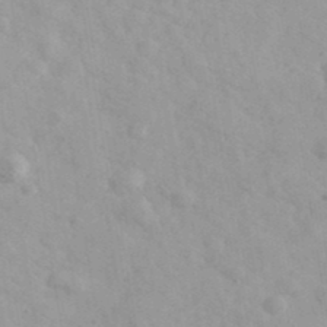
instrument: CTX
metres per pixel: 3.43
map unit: Ave
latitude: 39.8205
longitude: -107.3104
